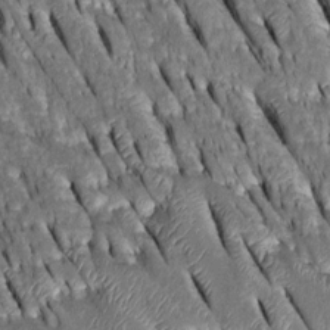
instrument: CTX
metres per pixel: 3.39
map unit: Htu
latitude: -0.7653
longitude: 148.8786
